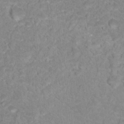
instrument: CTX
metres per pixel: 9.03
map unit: Hto
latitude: 17.6883
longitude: -34.5545
